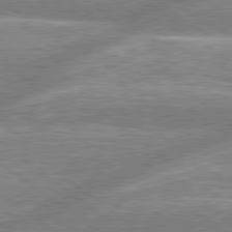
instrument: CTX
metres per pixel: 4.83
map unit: lApd
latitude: 78.9892
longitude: -158.9136
